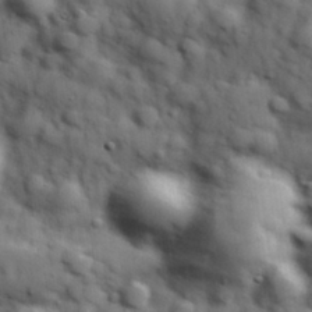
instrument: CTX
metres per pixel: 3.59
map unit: Hve
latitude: 31.6505
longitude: 150.7652
